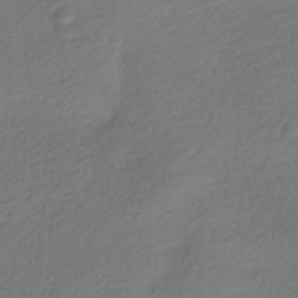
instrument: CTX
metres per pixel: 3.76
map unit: HNhu
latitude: -41.5210
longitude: 98.0283
